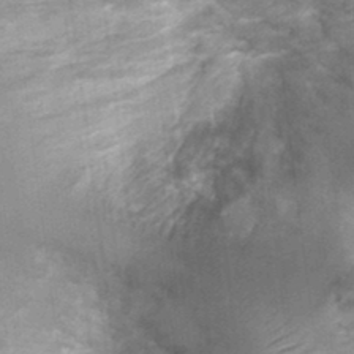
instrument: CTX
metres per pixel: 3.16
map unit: Nhu
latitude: 1.3481
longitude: -18.0444
